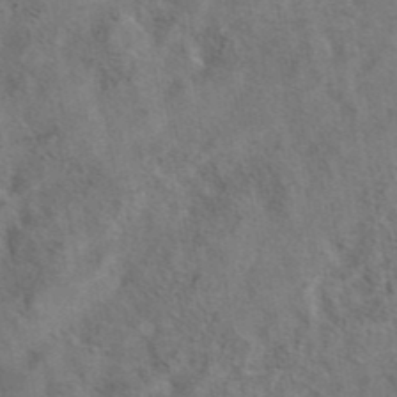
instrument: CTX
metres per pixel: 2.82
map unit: eAb
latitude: 41.5938
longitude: 104.4629
